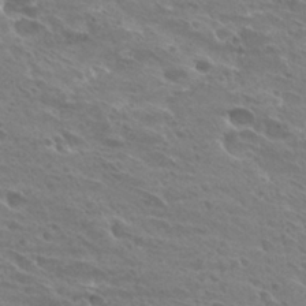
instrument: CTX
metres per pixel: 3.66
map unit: Hto
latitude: 28.3845
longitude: -39.8583
